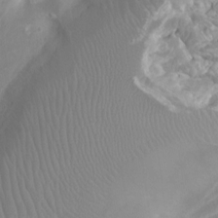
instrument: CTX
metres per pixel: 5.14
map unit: Htu
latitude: 1.8583
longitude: -20.2901
